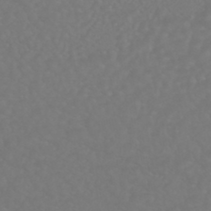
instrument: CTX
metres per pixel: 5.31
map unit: HNhu
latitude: -46.5951
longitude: 97.2187
